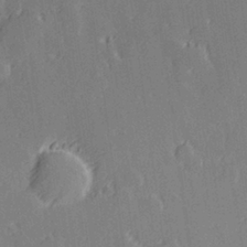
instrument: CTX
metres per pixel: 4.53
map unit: Hve
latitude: 27.6505
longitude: 145.1809
